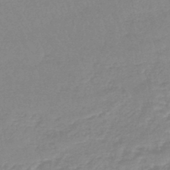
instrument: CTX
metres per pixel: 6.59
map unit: eHb
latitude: -45.0298
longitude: 81.6344
